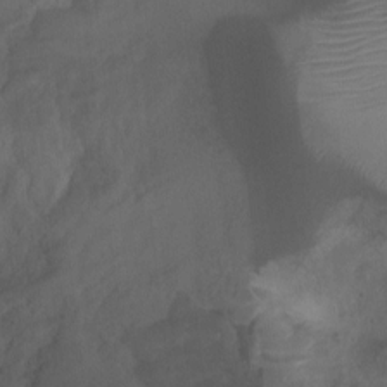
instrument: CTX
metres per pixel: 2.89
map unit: Ht
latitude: -1.5777
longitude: -20.2145
